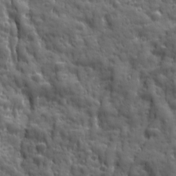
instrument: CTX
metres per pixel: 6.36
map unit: Ave
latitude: 19.1403
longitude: -132.4790
